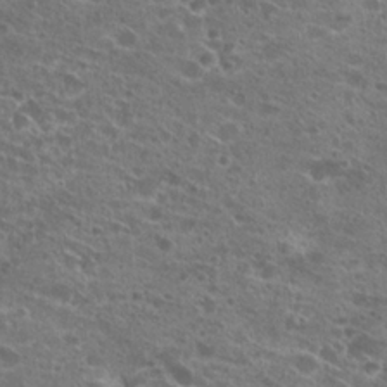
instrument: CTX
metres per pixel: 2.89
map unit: Hto
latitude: 22.0255
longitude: -41.4426
